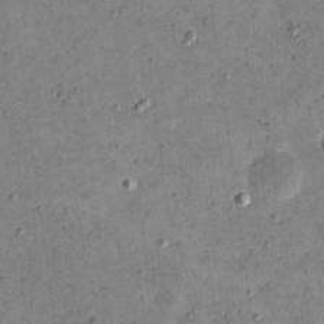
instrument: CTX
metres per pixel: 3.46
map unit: eHh
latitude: 21.8961
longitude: -66.3467
